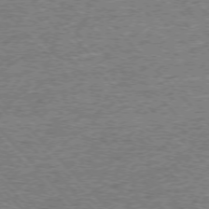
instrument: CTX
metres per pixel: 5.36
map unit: Ap
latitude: -76.1606
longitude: -92.5168
